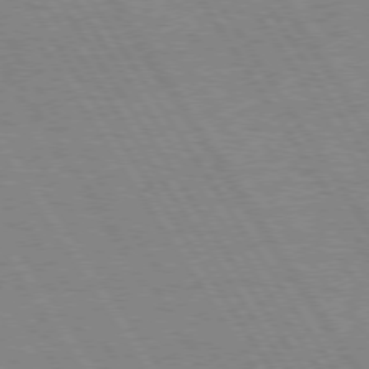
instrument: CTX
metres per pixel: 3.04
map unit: Hpe
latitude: 74.4223
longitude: -135.8583
